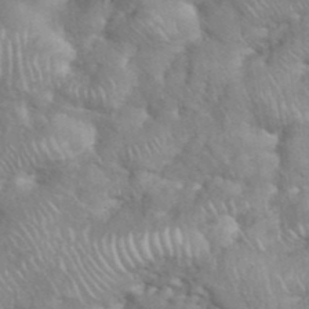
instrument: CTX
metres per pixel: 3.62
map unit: eHh
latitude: 38.4979
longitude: -57.8583
